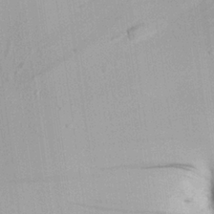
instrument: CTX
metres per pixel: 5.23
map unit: Aa
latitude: 25.2537
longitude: -135.4048
